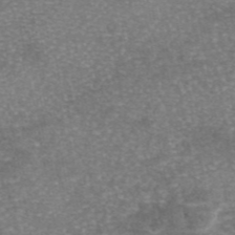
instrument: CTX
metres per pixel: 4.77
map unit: eAb
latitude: 46.1767
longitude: 104.6329
